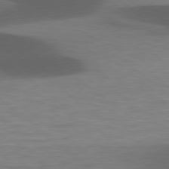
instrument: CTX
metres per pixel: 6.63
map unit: lApd
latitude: 78.6113
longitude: -48.9514
